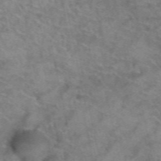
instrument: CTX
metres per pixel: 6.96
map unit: Hto
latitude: 39.3859
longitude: -41.8394
